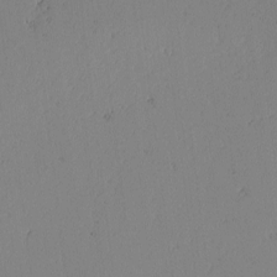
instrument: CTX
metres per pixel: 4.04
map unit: lAvf
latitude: -2.2361
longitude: -106.1389
